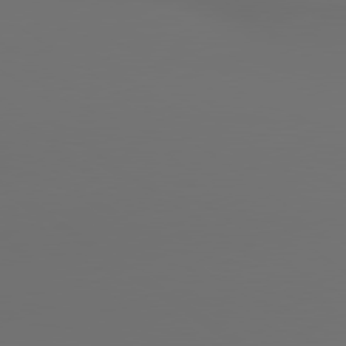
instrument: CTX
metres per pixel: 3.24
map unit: lApd
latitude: 79.9528
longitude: 165.0487
